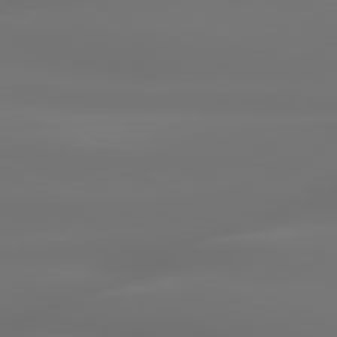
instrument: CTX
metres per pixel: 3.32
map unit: lApd
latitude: 79.9150
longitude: -138.9892
